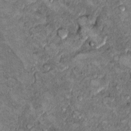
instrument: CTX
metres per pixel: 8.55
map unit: Hto
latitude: 10.0633
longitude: -36.6679
